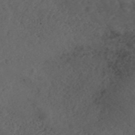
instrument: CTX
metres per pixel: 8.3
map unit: ANa
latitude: 44.5546
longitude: 37.7666
